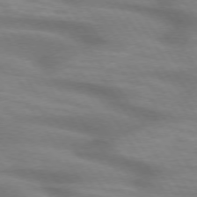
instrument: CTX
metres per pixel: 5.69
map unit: lApd
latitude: 74.5546
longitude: -58.8569
